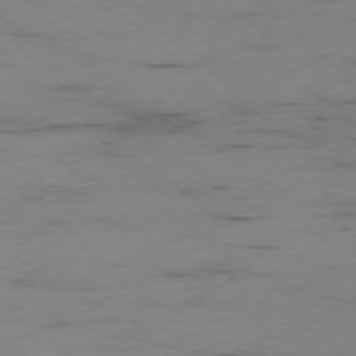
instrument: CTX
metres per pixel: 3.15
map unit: Ap
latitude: -77.3699
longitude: -81.4993
